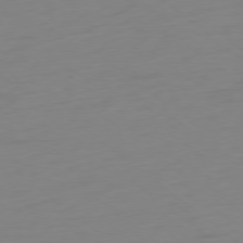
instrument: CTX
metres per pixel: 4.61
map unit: Ap
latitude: -78.7274
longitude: -66.4034
